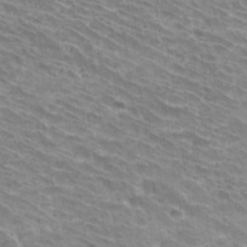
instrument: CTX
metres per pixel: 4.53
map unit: Hto
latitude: 33.6316
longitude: -42.1011
